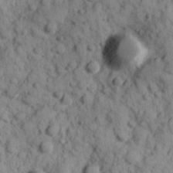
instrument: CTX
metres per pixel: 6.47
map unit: Hve
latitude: 25.0647
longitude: 147.4076
